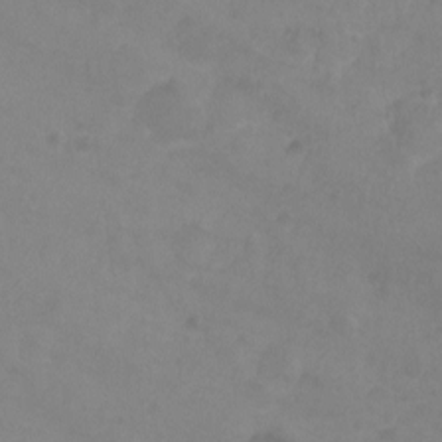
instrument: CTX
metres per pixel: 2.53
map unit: Ht
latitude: -9.2754
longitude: -35.8016
